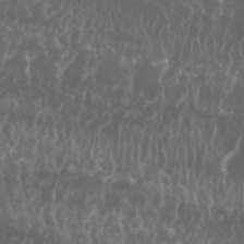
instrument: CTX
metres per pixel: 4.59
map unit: Nhu
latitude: 25.7827
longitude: -60.4979
